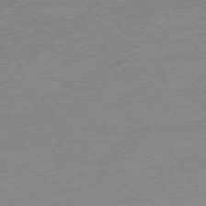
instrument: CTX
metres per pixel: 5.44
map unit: Ap
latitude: -76.7085
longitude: -97.7638
